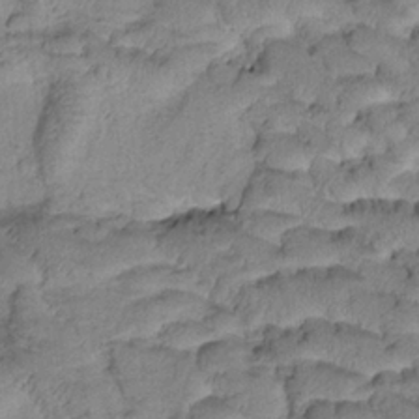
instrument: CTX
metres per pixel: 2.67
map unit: Htu
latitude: -0.9353
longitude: 173.2376
